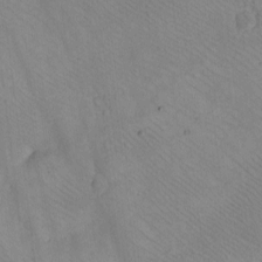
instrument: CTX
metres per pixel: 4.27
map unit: eHh
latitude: -8.5763
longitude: -68.0822
